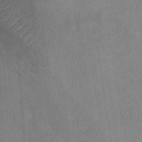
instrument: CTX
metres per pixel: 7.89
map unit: Ht
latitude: 0.6679
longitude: -32.5546
